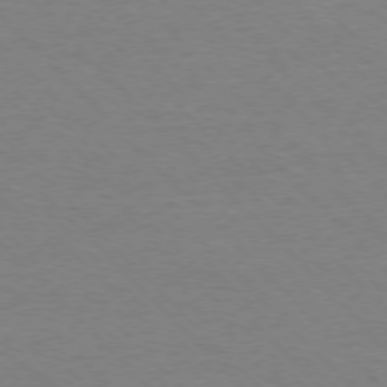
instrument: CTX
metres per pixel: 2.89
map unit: Ap
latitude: -77.0864
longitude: -87.1214
